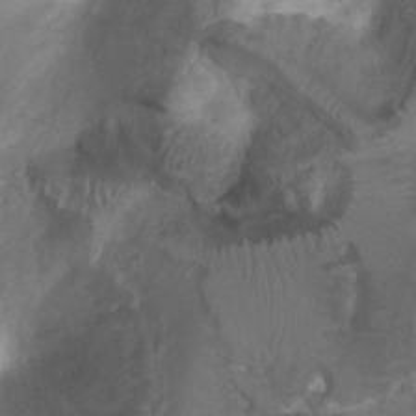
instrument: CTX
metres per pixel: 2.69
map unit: Ht
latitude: 2.2144
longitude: -24.7813
